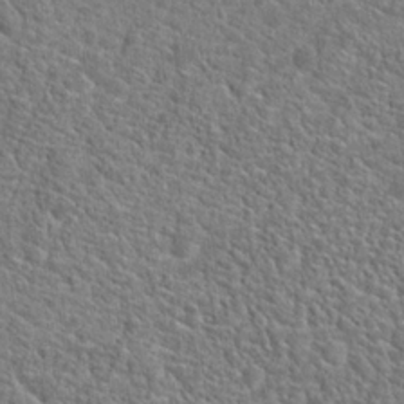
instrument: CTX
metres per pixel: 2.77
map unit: Hto
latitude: 19.4804
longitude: -37.3293
